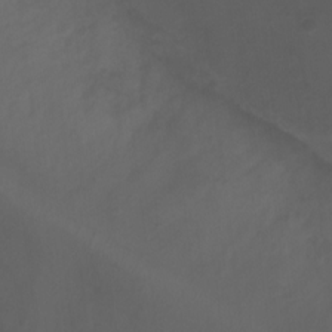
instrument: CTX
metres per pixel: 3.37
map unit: Ht
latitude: 1.7071
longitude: -22.7435
